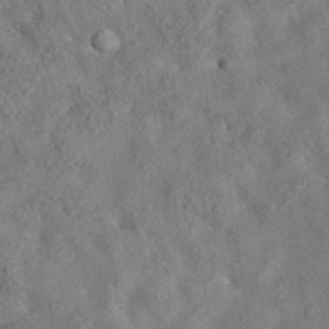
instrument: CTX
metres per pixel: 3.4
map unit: eAb
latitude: 35.5560
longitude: 111.1620
